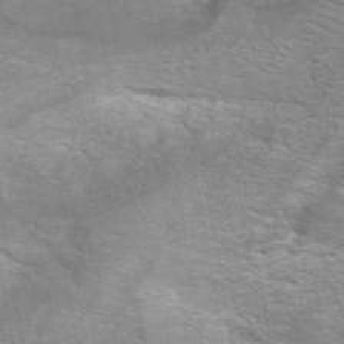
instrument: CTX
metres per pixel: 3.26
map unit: eAb
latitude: 43.0647
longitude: 106.1417
